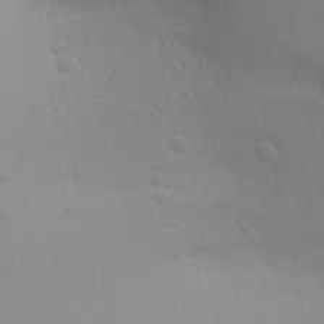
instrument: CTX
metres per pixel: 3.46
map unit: Aa
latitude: 27.5749
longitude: -139.4804
